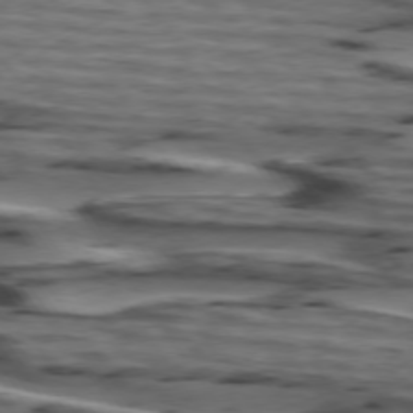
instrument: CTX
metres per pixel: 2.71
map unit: lApd
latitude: 74.8947
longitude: -71.3104
